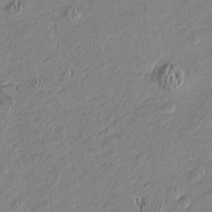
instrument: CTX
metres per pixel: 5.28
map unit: Htu
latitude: -5.8044
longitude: 176.6330
